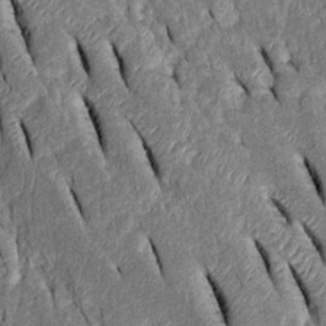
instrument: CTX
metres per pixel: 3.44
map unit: Htu
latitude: -0.6897
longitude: 149.8612
